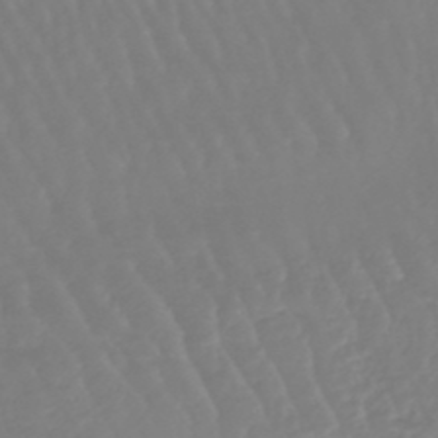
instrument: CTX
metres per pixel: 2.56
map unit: eHb
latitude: -45.9745
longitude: 79.2754
